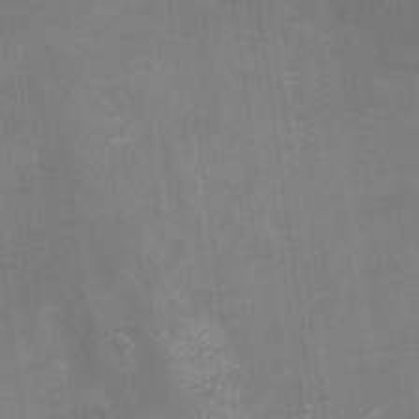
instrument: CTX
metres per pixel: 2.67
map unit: Nhu
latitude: -28.0850
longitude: -59.2726
